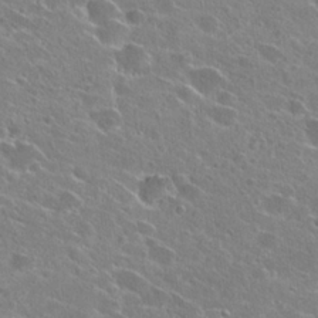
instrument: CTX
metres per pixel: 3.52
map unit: Hto
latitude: 25.1781
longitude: -43.5182
